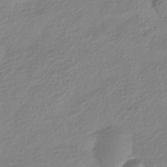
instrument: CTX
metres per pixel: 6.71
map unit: HNhu
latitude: -41.1242
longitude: 93.8800
